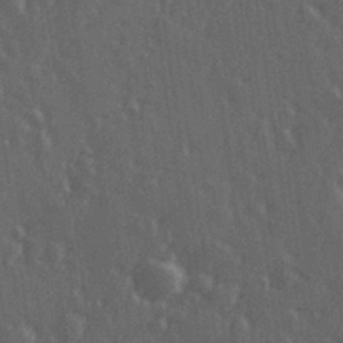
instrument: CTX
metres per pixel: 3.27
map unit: Hve
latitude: 26.8758
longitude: 146.7463
